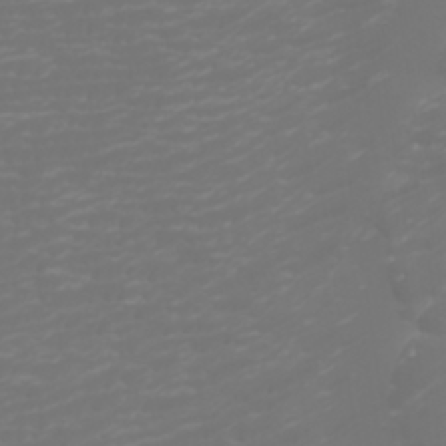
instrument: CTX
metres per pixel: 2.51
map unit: Htu
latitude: -6.2739
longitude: -74.1011
